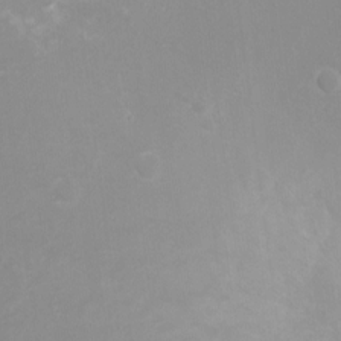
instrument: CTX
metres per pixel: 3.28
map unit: Ht
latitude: -2.4251
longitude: -16.8191
